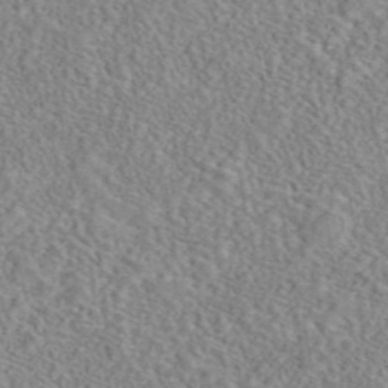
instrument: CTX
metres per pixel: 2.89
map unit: eAb
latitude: 42.3845
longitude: 110.5951
